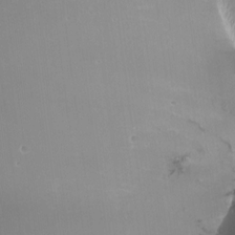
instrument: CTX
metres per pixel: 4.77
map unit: Ht
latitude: -14.9542
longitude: -41.3103
